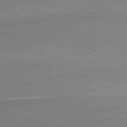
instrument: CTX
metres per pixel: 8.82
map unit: lApd
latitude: 80.7057
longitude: 166.3117
